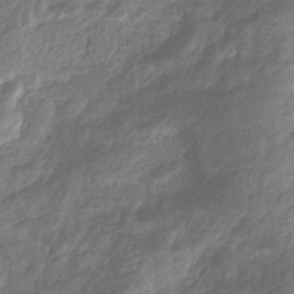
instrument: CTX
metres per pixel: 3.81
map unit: eHb
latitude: -33.0676
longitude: 73.5588
